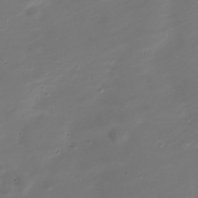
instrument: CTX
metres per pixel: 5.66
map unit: Nve
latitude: -20.8597
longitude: 105.0108
